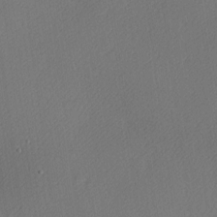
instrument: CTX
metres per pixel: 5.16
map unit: Nhu
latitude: 0.8569
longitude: -77.1781
